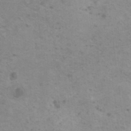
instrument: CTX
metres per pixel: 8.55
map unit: HNhu
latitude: -0.0094
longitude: 1.7100
